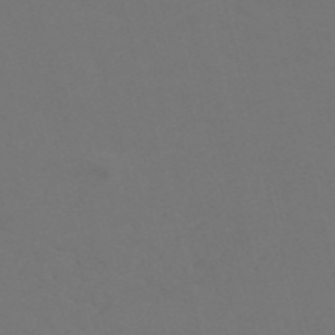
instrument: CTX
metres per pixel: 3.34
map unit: Nve
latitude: -57.4454
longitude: 51.7666
